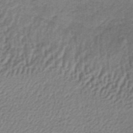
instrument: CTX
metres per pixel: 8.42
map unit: lHb
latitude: -35.4076
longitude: 60.1984
